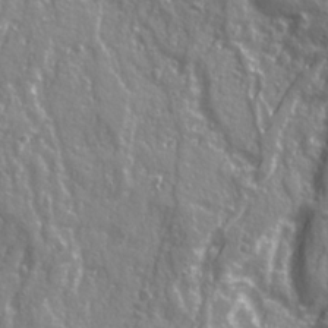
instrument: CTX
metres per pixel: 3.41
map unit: Ave
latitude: 21.7072
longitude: -133.2159
